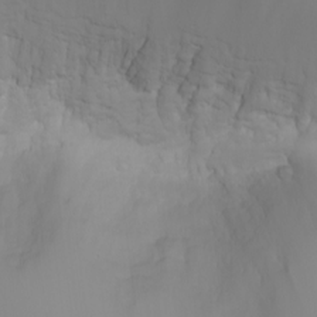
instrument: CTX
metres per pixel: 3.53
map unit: Nhu
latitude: -4.9352
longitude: -73.4427
